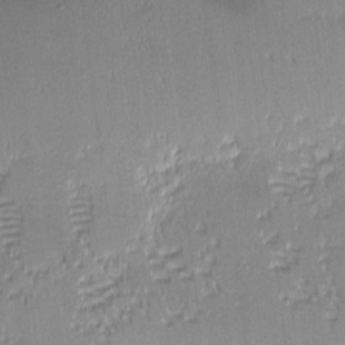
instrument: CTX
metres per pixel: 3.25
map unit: eHh
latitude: -1.9367
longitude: -85.7450
